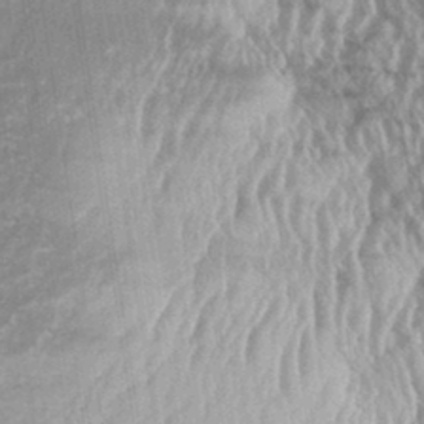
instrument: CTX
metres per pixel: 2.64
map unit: Aa
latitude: 33.2537
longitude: -140.4601
